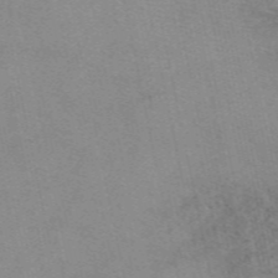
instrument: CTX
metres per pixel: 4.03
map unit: eAb
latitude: 49.8205
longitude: 105.8989
